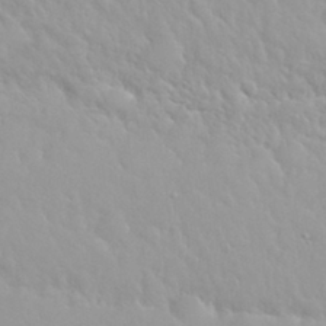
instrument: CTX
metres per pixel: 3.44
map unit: Nhu
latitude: 29.7072
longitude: -55.7638
